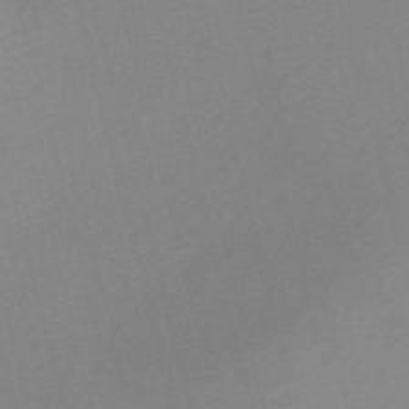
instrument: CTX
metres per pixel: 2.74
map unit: Nve
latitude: -57.6533
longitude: 59.0297
